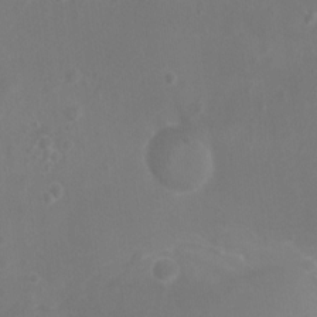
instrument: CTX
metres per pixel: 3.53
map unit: Nhu
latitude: 7.2348
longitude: -19.7827
